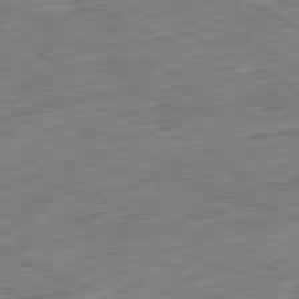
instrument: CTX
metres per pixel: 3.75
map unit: Ap
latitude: -80.8786
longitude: -80.9325
